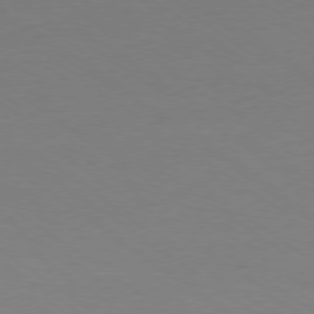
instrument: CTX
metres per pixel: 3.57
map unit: Ap
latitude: -78.6329
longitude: -74.6679
